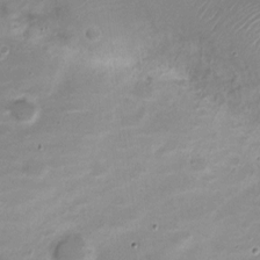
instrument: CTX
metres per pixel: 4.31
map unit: Nve
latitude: -20.8786
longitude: 104.6329
